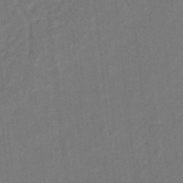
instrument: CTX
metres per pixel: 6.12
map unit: Nhu
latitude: 23.6694
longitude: -73.0648
